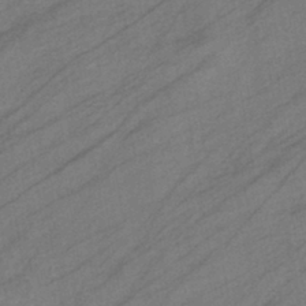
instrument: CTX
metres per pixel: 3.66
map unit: eHb
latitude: -40.6140
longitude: 83.0675
